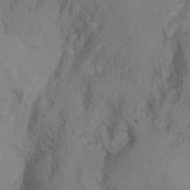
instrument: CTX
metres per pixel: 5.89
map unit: Ht
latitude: 9.8772
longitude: -32.5735
